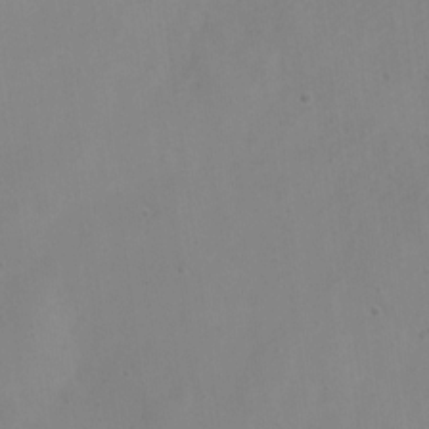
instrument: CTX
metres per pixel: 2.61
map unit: Nve
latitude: -23.8423
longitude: 107.1431
